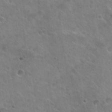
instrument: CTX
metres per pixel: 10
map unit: Hto
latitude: 22.3656
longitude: -52.7058
